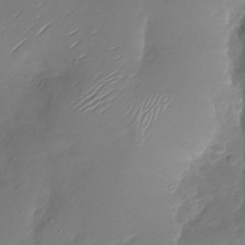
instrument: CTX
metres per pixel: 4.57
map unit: Nhu
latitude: -28.6141
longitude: -60.2522
